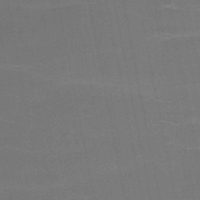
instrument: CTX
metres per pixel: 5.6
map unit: HNb
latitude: -51.7289
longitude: -45.7260
